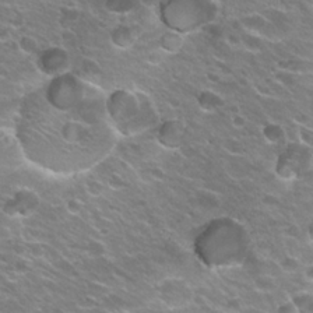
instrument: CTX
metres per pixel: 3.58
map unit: Hto
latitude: 22.9703
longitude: -32.4979
